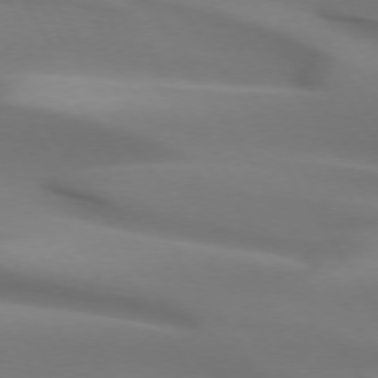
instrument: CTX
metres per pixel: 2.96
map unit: lApd
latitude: 73.1593
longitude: -52.8191
